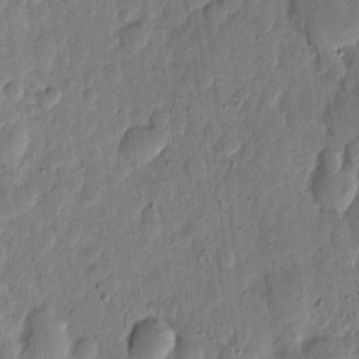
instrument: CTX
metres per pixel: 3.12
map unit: eHh
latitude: 6.0255
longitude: -71.1970
